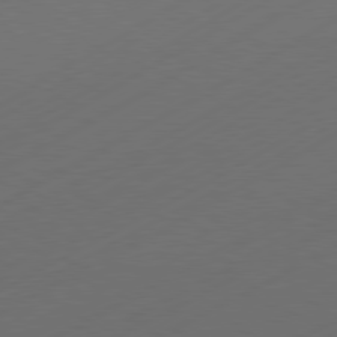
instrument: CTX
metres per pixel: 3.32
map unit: Hpe
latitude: -81.0865
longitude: 14.8030
